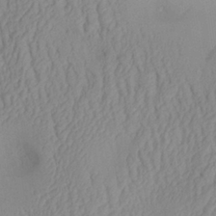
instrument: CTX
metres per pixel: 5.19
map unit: Aa
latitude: 28.6679
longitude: -133.7450
